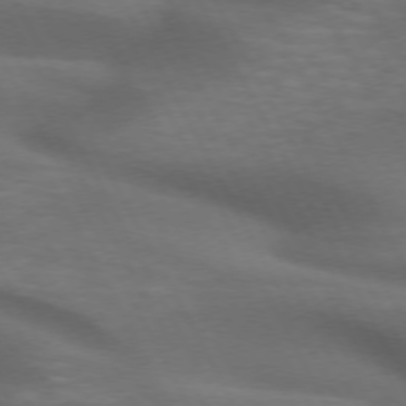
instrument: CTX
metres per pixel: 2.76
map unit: lApd
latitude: 72.3468
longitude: -50.7624
